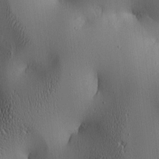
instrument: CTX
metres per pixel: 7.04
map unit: lAa
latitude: 5.0269
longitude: -112.6112
